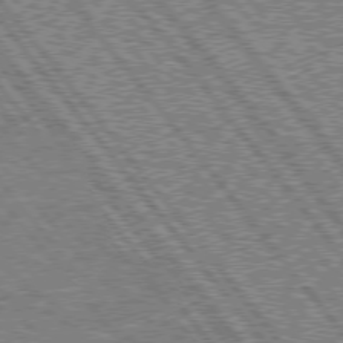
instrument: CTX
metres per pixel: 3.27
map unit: lApd
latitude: 75.4049
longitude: -77.2915
